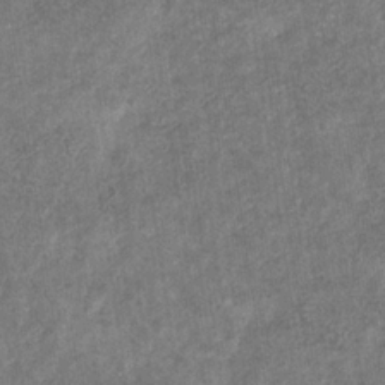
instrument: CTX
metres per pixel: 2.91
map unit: eHb
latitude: -30.9541
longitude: 72.3873
